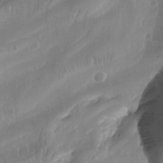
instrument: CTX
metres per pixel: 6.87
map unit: Nhu
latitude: -12.8408
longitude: -66.8946
